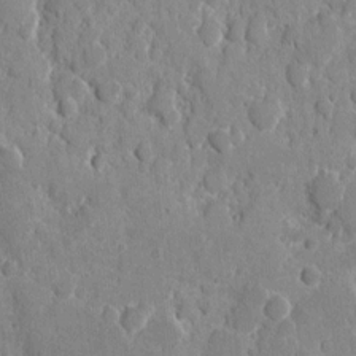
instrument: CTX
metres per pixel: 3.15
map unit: eHh
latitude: 7.9150
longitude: -67.2914
